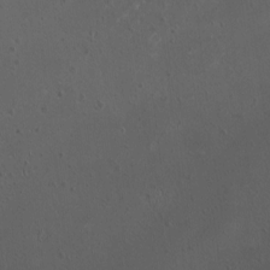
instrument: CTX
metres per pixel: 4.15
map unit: HNhu
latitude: 4.4601
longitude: 5.0108
